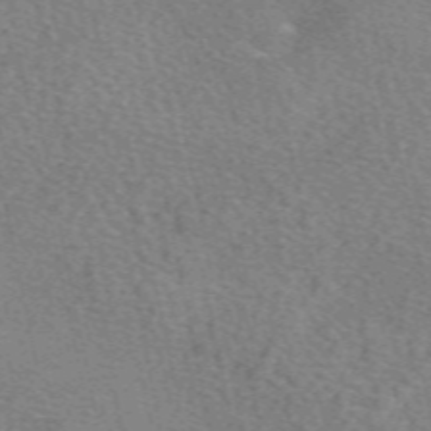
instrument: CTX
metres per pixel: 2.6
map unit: eAb
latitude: 50.6490
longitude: 115.6911
